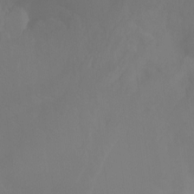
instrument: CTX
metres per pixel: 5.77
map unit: Ht
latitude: -9.8611
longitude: -39.7638
